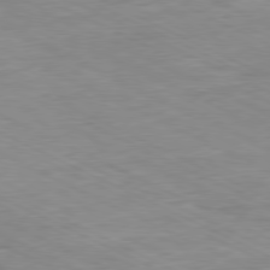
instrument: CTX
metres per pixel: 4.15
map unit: Ap
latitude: -80.7086
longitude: -75.3293
